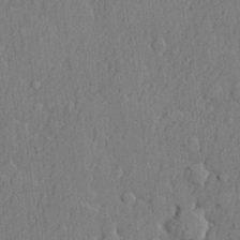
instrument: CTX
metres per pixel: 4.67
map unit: lHvf
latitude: 21.6316
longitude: 142.7841
